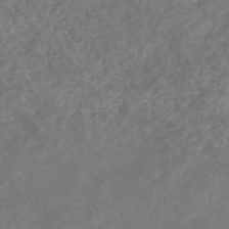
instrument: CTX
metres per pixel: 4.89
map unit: HNhu
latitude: -47.2943
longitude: 29.4643
